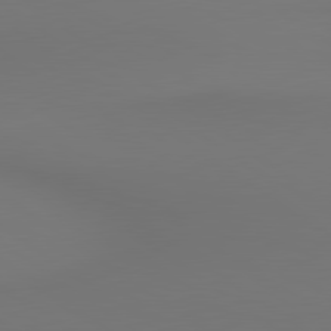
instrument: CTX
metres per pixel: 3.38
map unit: lApd
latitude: 80.6490
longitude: 152.8408
